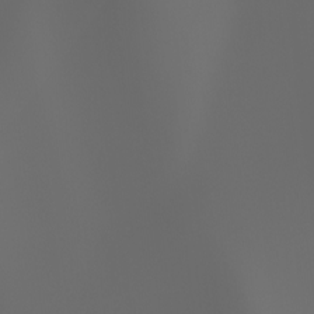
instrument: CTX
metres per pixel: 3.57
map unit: Ht
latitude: -3.9367
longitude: -61.6505
